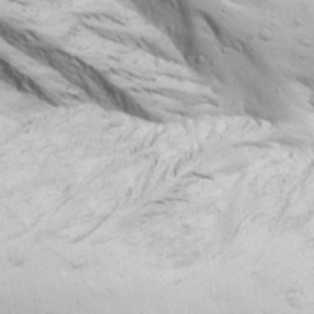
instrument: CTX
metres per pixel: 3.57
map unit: Ave
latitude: 22.0633
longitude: -137.4238
